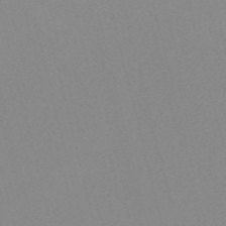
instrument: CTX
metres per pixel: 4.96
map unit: Nve
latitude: -56.7841
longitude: 51.9556
